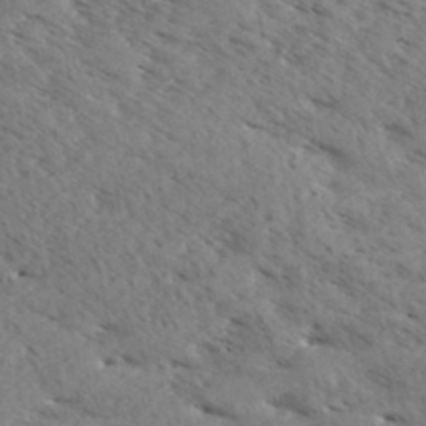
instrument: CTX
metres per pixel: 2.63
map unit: eHh
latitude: 34.8002
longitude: -140.5734
